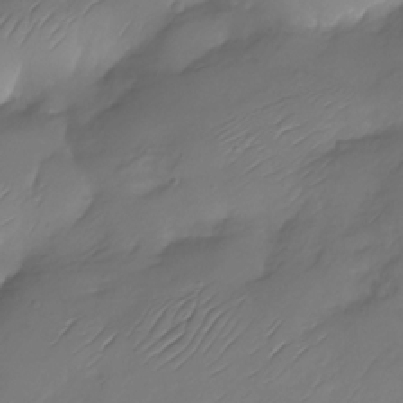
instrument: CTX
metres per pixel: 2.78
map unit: Nhu
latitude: -28.4440
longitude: -60.0255
